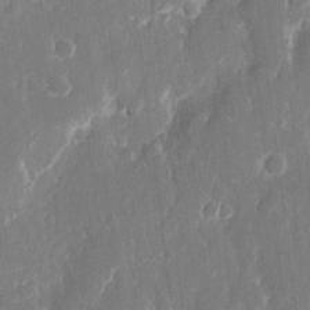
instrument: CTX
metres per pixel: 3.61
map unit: eHh
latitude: 12.3656
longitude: -71.7072
